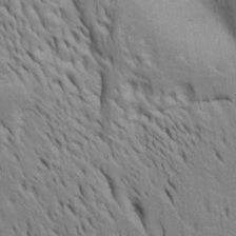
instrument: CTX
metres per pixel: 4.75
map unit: Htu
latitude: -4.2172
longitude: 151.1620
